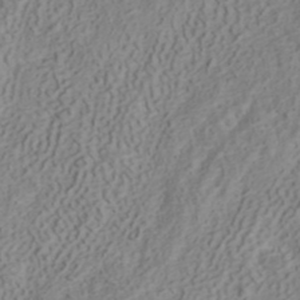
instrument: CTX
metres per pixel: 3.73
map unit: ANa
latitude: 40.5167
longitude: 33.8801
